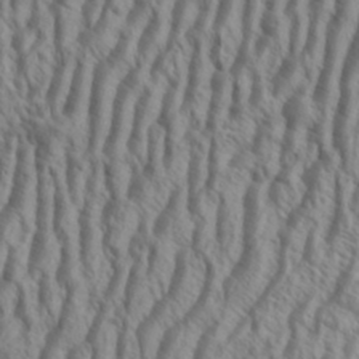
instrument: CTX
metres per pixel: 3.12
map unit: Aa
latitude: 34.2333
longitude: -138.3845
